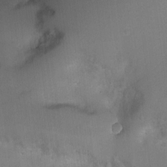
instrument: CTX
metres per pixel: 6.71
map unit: Ht
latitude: -2.4440
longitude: -28.7246
